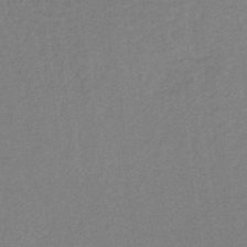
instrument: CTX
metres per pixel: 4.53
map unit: lHb
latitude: -37.6721
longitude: 60.9353
